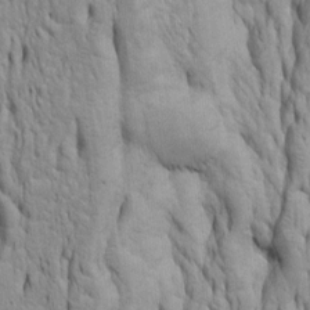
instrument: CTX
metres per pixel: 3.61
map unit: Htu
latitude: -5.7099
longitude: 151.3320
